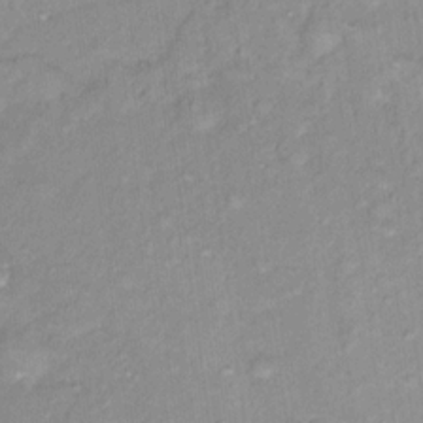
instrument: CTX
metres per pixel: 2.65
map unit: Nhu
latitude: 16.0822
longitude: -32.1011
